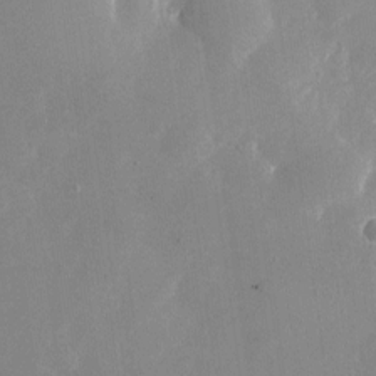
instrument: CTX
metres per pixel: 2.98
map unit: Nhu
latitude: -25.1242
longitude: -70.6490
